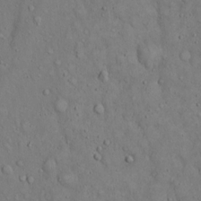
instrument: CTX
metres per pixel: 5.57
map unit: Hto
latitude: 14.9703
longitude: -58.0255
